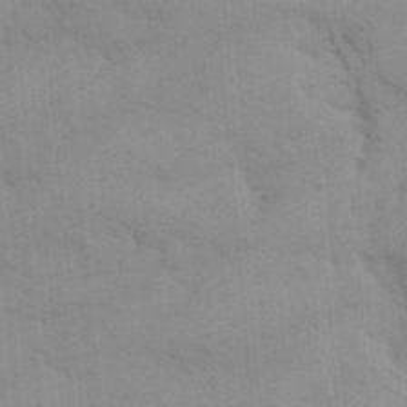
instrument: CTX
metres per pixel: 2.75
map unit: eHh
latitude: 19.4804
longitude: -64.0255
